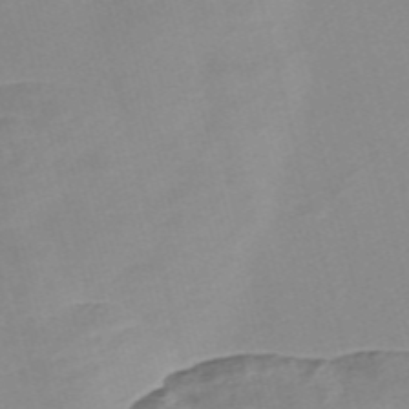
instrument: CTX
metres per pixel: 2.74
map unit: Nve
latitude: -57.6911
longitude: 58.0283
